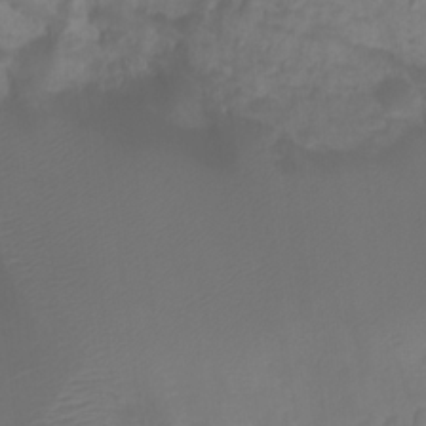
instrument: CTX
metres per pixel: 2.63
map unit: Htu
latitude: 2.4790
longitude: -21.8395
